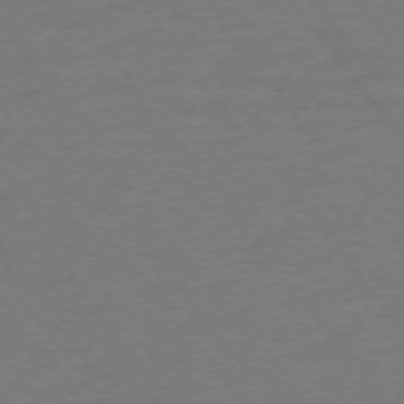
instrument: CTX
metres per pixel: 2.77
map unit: Ap
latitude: -75.3888
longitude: -82.0822
